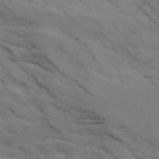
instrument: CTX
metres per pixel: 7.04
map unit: Ave
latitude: 16.0822
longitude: -129.4615
